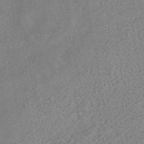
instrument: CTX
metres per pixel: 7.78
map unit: HNhu
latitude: -41.1242
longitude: 91.5588
